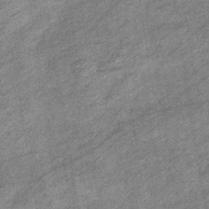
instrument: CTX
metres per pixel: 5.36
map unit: eHb
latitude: -38.5007
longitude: 79.1809
